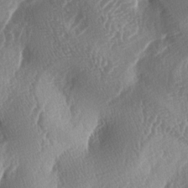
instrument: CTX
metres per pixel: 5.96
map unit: lAa
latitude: -5.5777
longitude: -128.6490
